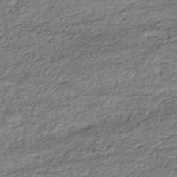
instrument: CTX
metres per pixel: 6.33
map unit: HNhu
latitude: -43.4076
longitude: 105.9367
